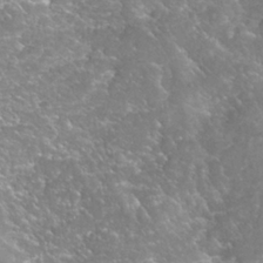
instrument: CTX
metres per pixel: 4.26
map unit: Hto
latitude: 27.1403
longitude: -50.3656
